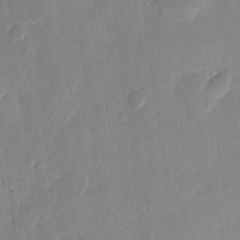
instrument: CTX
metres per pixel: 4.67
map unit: eHh
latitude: 12.7058
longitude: -68.9703
